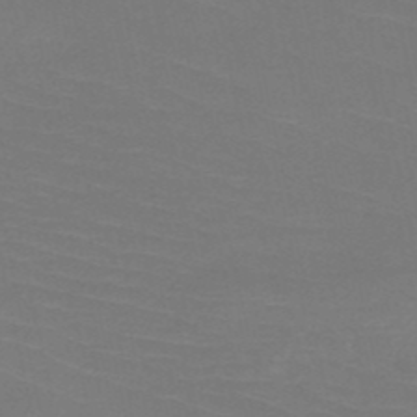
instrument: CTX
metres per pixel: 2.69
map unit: HNb
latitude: -50.5385
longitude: -43.2726
